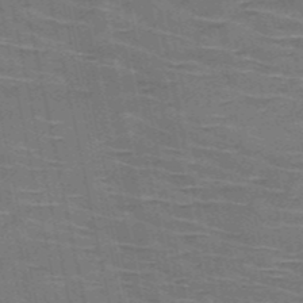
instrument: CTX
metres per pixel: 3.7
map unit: HNb
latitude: -53.6155
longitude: -45.3670
